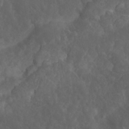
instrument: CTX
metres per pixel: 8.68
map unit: Nhu
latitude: 22.6490
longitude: -66.3845
